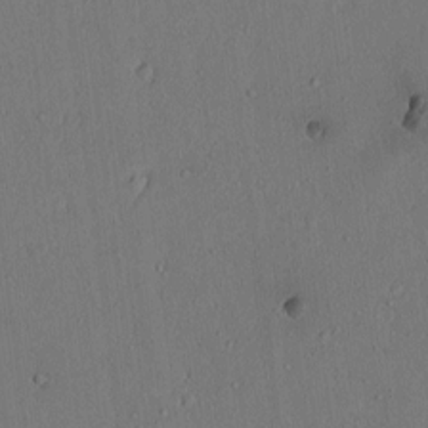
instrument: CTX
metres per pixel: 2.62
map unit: lAvf
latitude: 8.1956
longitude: 168.2928
